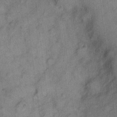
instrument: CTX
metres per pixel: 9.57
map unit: eHh
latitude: 10.5546
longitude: -63.8206
